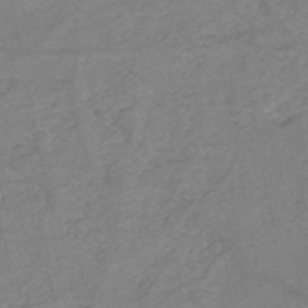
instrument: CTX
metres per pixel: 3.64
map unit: eHh
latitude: -44.8786
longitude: -30.4223
